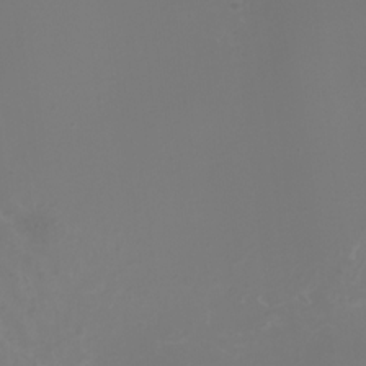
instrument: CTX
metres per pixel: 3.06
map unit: Nhu
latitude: -8.0094
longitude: -84.1389
